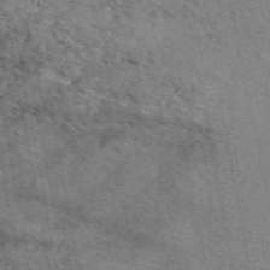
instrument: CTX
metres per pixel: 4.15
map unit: eAb
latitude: 50.0633
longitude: 108.9353
